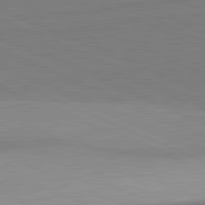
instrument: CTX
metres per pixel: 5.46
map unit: lApd
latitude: 81.8961
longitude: 138.8408
